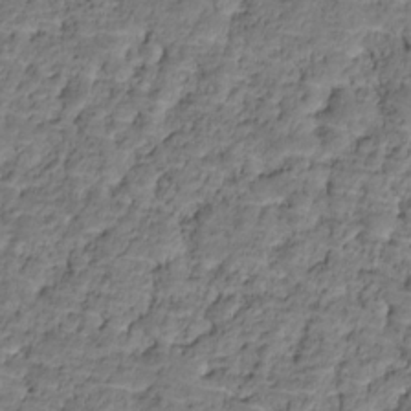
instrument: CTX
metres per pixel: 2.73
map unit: HNhu
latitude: -21.4265
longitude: 85.5777
